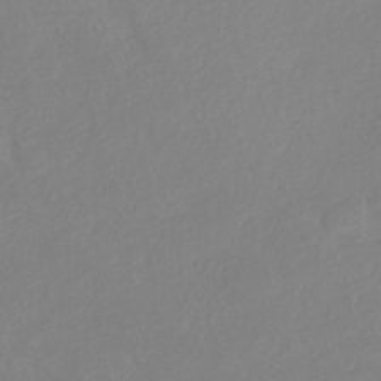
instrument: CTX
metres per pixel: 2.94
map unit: HNhu
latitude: -41.3509
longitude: 93.3510
